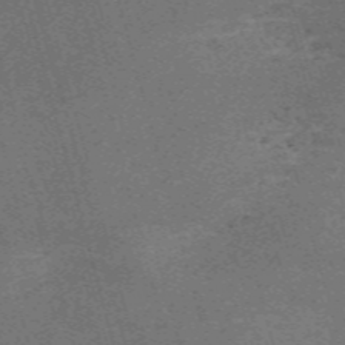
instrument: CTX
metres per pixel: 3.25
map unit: Nve
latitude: -59.3698
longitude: 63.8044
